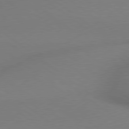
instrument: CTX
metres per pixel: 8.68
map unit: lApd
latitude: 79.0081
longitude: 179.3698
